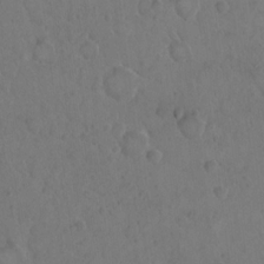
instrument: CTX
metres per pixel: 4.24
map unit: Hto
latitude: 8.4601
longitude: -61.3292
